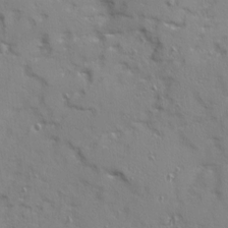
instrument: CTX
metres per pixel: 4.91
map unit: Ave
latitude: 12.3090
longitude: -101.7639
